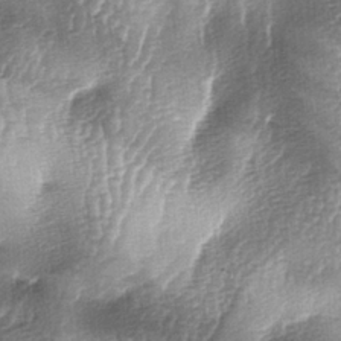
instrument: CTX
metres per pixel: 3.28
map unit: lAa
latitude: -6.0472
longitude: -128.1200
